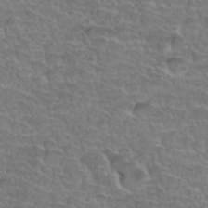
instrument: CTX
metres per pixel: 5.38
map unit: Hto
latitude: 35.3103
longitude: -44.6679
